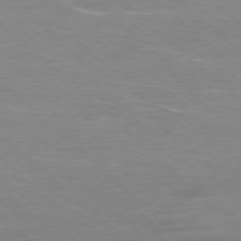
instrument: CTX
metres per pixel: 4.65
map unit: Ap
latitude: -78.1983
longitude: -61.8961
